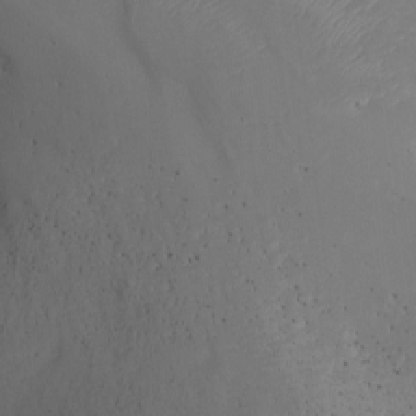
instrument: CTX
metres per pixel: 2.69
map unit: Nhu
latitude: -8.0850
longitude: -85.3104
